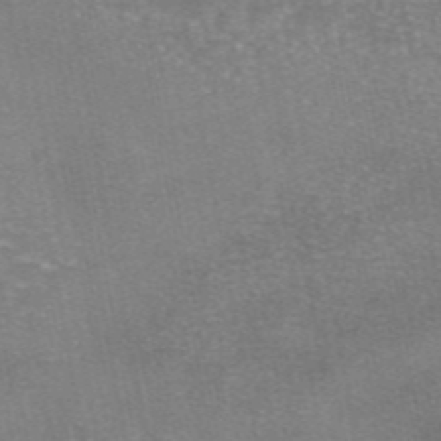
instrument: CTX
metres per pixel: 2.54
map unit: eAb
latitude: 46.2334
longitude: 104.6707
